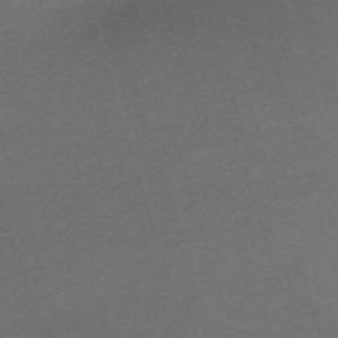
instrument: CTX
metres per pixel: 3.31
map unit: eHh
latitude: -61.9745
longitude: 49.9367
